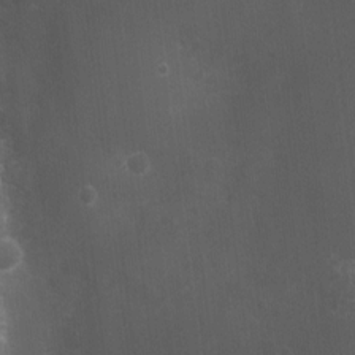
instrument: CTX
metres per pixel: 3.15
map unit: Nhu
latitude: 3.6316
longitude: -16.8946
